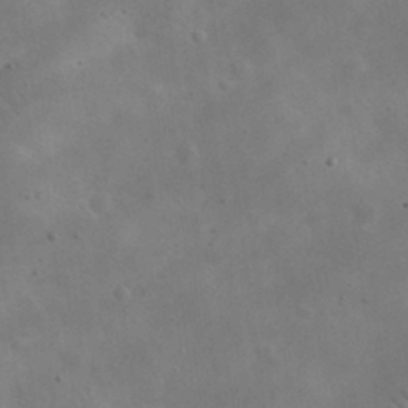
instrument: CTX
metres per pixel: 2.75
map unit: eHh
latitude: 25.4237
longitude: -67.4615
